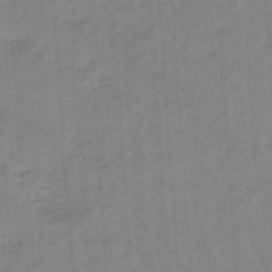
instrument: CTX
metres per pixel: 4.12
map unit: eHb
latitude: -46.3684
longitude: 83.3132
